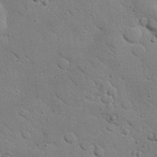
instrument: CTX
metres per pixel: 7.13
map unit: Nhu
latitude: 23.1214
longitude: -74.9514
